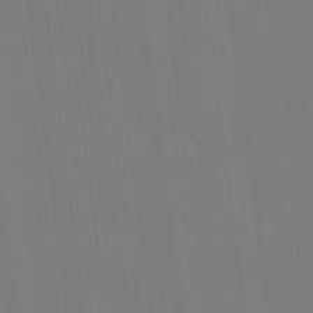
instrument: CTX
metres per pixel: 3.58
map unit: Hve
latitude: 18.6868
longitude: 149.8612
